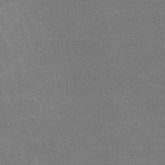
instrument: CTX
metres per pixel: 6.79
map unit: lHvf
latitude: -11.6911
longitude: -101.3482
